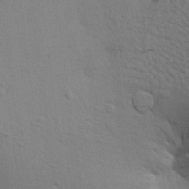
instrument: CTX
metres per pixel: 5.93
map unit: Aa
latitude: 21.4994
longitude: -148.2145
